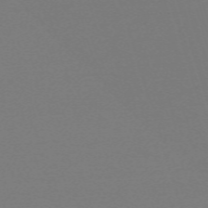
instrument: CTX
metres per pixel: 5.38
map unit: eHh
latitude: -63.1431
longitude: 52.6518
